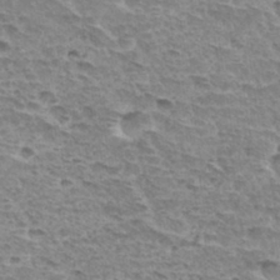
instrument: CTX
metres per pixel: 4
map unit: Hto
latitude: 33.2537
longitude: -44.7435
